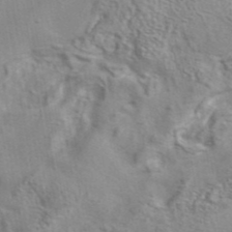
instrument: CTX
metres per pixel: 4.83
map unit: eAb
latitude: 41.6504
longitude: 104.9352
